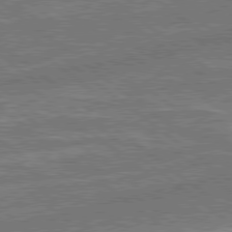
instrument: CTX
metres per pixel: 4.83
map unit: lApd
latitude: 79.1026
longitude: 174.3495
